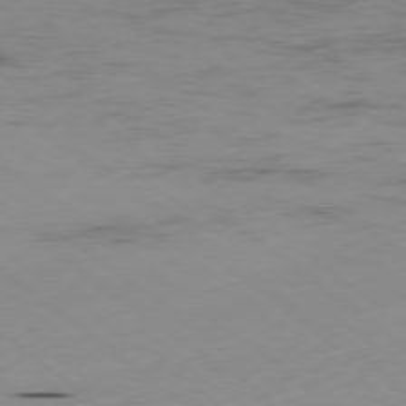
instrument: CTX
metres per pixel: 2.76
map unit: Hpe
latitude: -79.0675
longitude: 16.5196
